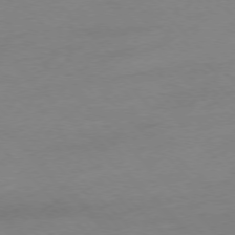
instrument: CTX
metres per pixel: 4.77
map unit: Ap
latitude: -77.1809
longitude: -63.7261
